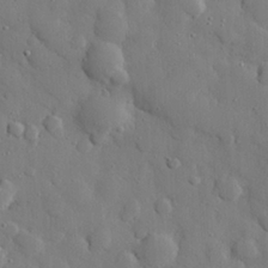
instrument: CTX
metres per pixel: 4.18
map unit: eHh
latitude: 27.6883
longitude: -78.7058
